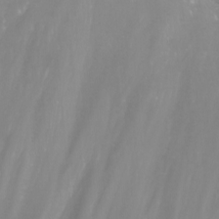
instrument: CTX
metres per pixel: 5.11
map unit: Nhu
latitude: -5.2565
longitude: -77.3481
